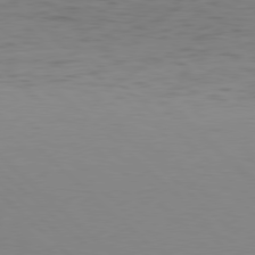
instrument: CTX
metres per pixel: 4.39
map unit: Hpe
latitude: 77.9150
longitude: -125.4804
